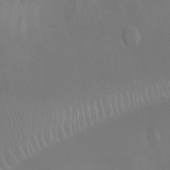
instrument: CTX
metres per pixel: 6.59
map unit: Ht
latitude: -7.7477
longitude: -20.6491
